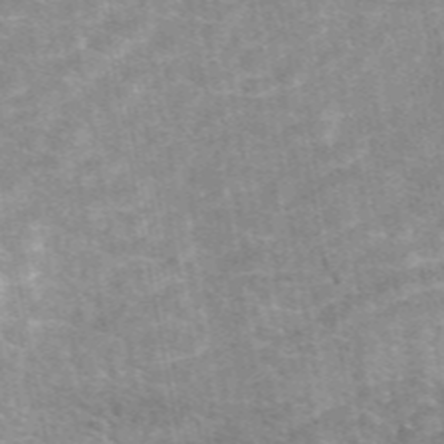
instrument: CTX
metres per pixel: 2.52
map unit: eAb
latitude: 48.5546
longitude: 113.1431
